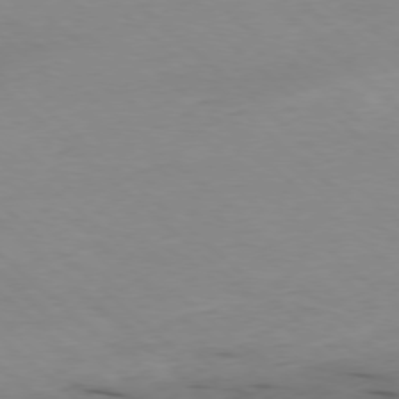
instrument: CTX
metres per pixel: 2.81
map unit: Ap
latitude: -78.1416
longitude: -90.2523
